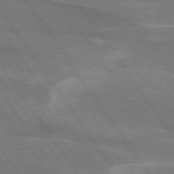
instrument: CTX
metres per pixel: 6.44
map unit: lApd
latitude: 74.5735
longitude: -66.6868
